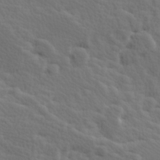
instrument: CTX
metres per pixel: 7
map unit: Hve
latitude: 25.5371
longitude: 145.3699
